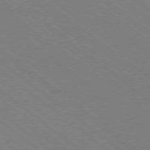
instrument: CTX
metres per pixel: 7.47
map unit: Ap
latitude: -78.6896
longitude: -64.3656
